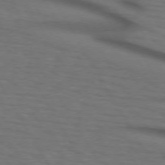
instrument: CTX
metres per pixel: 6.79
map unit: lApd
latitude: 73.1970
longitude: -73.4427
